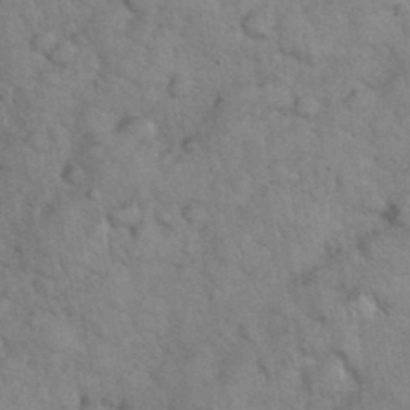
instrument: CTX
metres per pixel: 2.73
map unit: eHh
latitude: 36.9892
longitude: -64.5546
